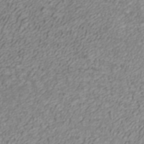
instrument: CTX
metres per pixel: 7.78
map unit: ANa
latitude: 41.7449
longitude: 27.2564
